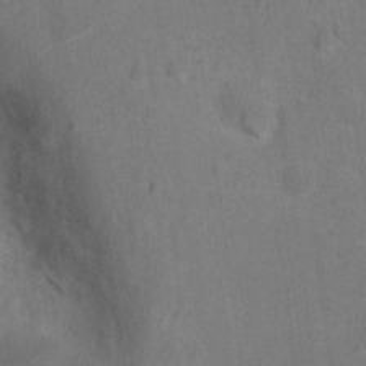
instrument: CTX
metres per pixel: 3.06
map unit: Ht
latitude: 13.2726
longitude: -41.4993
